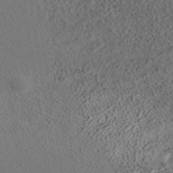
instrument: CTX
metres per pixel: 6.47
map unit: ANa
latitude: 37.3671
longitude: 19.2565
